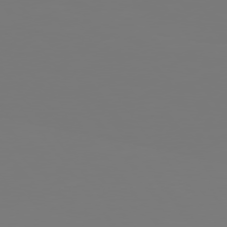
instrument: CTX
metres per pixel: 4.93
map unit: Hpe
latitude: 75.7072
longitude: -141.8016
